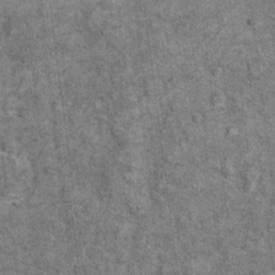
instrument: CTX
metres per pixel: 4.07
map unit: Ht
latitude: 11.1403
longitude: -38.4223
